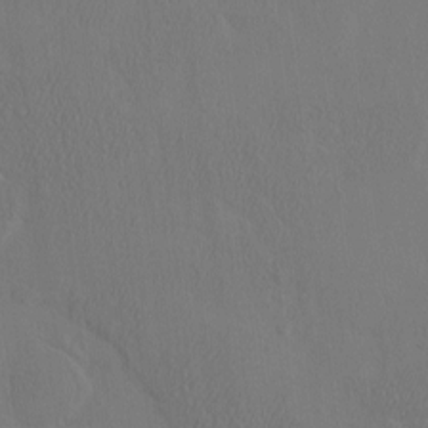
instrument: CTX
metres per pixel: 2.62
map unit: eHh
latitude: -3.1431
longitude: 17.9745
